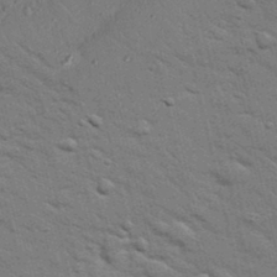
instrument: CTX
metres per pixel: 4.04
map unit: Nhu
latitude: 24.3467
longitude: -73.5938
